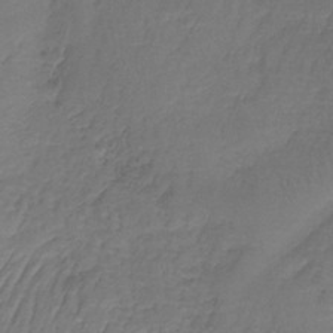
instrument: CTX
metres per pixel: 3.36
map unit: lHb
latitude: -38.2929
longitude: 61.2754
